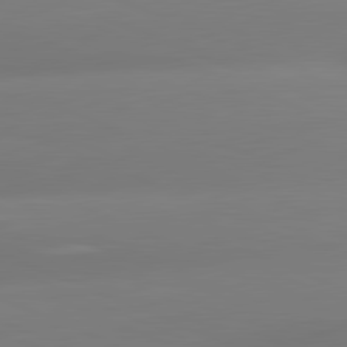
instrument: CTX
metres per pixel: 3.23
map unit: lApd
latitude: 81.3482
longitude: -161.6127
